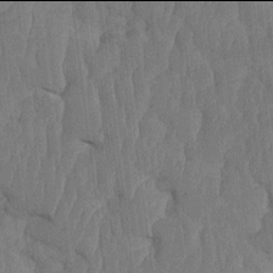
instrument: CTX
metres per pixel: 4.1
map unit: HNhu
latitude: -2.0094
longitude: 14.3873
